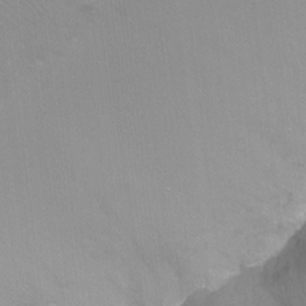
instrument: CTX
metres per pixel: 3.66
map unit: Ht
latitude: -8.8786
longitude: -35.4426
